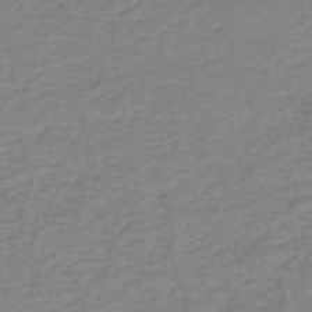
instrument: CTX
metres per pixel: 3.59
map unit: eHh
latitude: -44.6519
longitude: -29.7827
